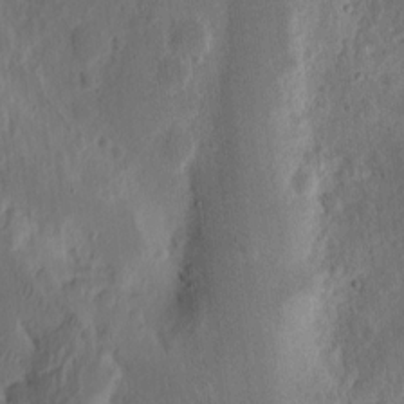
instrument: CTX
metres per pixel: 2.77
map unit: Ht
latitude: 11.3104
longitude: -75.1403
